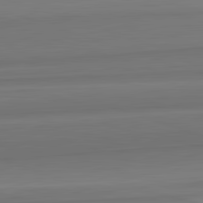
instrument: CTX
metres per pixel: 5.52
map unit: lApd
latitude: 82.6679
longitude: 168.3117
